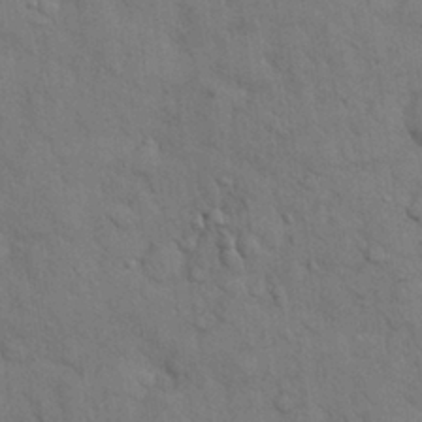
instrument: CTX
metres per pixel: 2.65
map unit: Nhu
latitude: 28.5923
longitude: -69.8017
